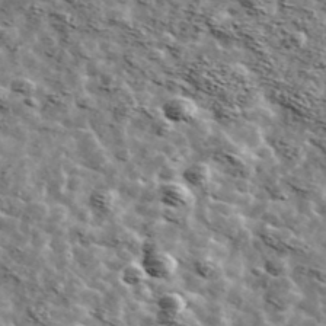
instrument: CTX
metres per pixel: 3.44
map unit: Ave
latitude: 42.4979
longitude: -107.3482
